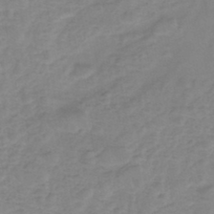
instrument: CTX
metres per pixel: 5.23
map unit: eHh
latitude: -45.4832
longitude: -29.7072
